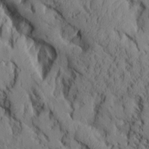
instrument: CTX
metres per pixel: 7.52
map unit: Aa
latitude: 8.6302
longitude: -127.0837
